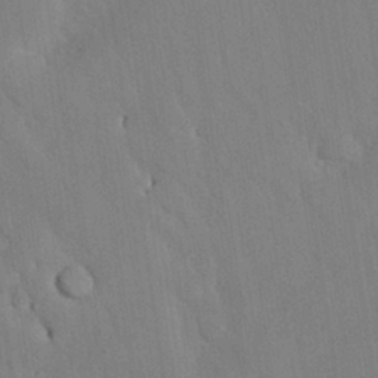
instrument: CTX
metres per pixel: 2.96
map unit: Nhu
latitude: 26.7435
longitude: -72.1200
